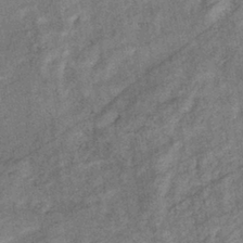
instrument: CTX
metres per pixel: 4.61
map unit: eHb
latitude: -38.1984
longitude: 77.7100
